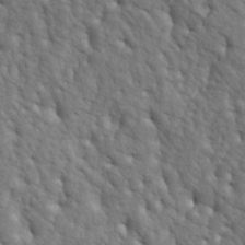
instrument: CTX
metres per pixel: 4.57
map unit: lAa
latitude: -5.6344
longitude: -125.4426
